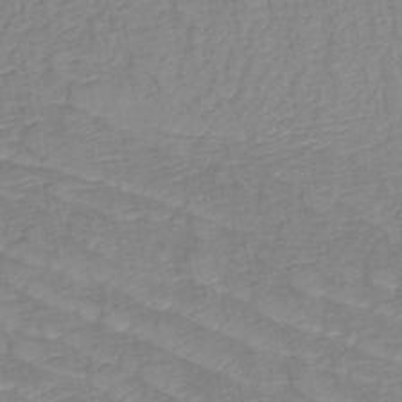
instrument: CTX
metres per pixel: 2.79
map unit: HNb
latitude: -48.9920
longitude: -50.2900
